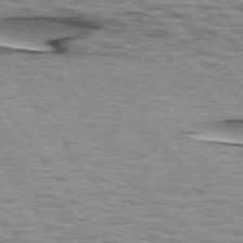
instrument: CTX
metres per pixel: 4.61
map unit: lApd
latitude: 74.3089
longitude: -53.5938
